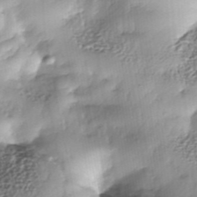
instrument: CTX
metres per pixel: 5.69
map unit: Nhe
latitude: -37.7288
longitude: -148.3656
